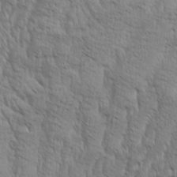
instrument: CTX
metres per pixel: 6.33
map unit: Aa
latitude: 8.6491
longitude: -130.2523
